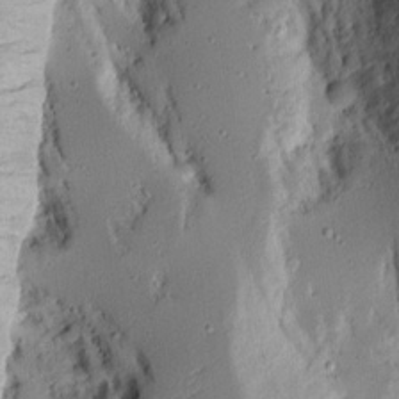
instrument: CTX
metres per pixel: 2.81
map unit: Aa
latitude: 14.4223
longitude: -140.1199
